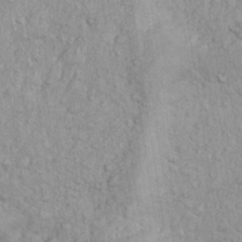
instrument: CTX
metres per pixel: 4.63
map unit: eHh
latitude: 32.2711
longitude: -64.3845
